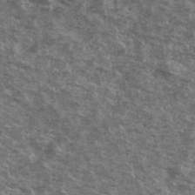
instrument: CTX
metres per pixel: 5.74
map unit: Ave
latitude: 40.5167
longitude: -108.8947
